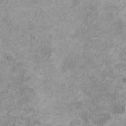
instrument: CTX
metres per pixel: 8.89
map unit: HNhu
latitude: 3.6127
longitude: -4.4034
